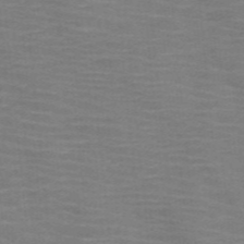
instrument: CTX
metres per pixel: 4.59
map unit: HNb
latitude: -46.7085
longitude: -46.1011
